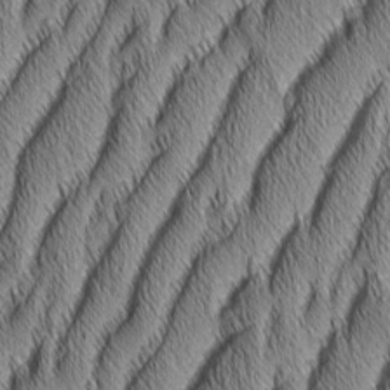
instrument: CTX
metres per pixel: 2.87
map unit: Aa
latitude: 6.5546
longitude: -131.1026
